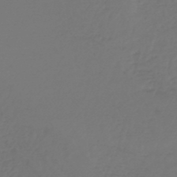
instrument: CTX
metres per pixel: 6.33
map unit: lHb
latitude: -47.9178
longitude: 61.8989
